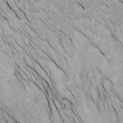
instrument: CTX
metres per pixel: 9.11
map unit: Htu
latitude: -7.5399
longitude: -66.7435
